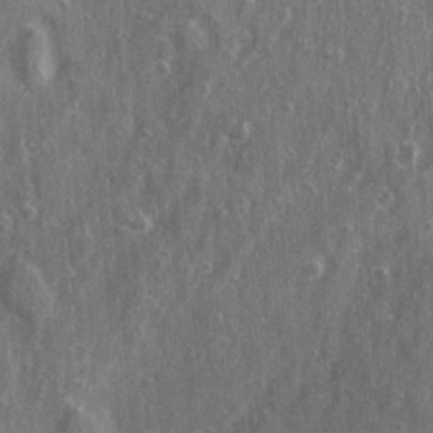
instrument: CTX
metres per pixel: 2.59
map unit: Ave
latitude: 22.4223
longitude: -133.9150
